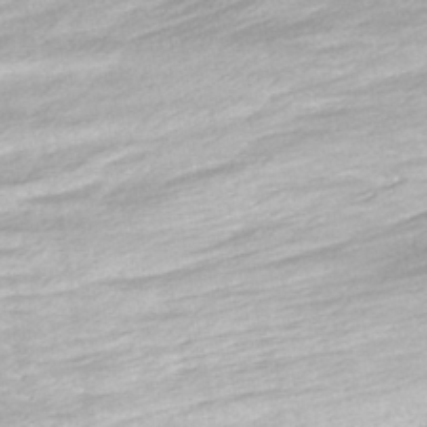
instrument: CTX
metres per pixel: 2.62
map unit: ANa
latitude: -42.0283
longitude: 109.7289
